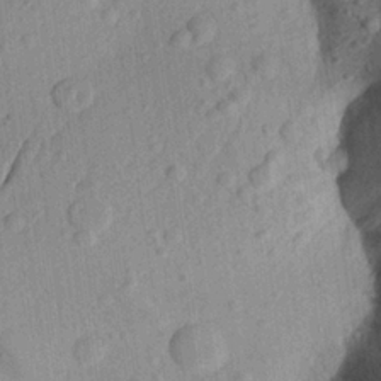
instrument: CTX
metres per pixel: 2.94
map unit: Aa
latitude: 22.7246
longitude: -147.5938
